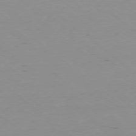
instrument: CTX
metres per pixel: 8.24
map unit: Hpe
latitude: -78.5384
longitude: 13.2754
